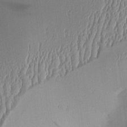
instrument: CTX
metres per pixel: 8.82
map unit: Aa
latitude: 9.9906
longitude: -128.9891
